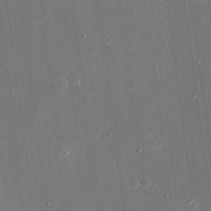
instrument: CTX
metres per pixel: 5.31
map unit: eHh
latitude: 18.6301
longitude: -70.1578
